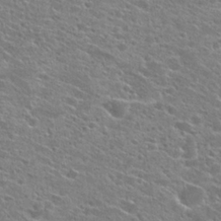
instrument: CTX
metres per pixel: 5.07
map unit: Hto
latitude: 23.2726
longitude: -41.1970
